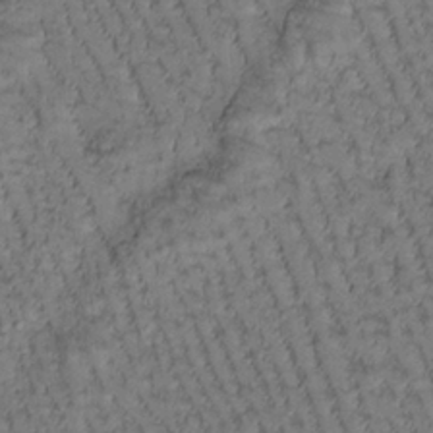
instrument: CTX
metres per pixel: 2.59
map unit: Htu
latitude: -2.8219
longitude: 173.3887
